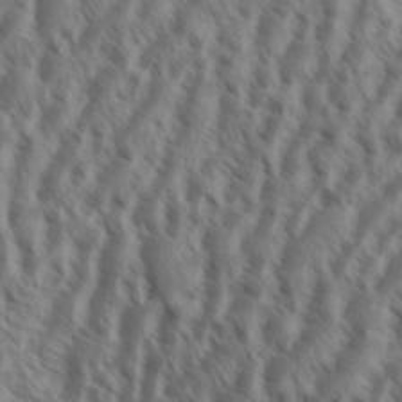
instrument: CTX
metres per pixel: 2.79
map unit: Aa
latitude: 34.0444
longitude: -138.8758
